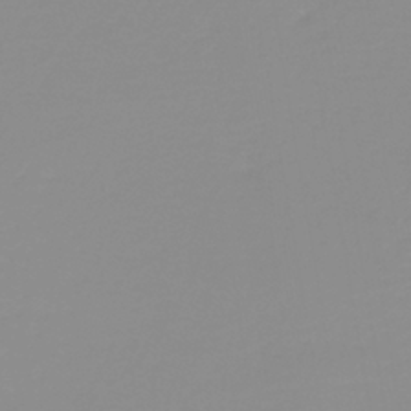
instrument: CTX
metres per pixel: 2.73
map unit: lHb
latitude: -40.0094
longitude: 60.2551
